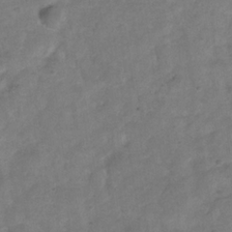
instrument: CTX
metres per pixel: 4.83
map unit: Hve
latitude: -32.1795
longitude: 89.5399
